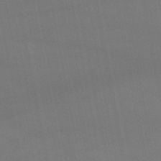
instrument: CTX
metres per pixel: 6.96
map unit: lHb
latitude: -46.8408
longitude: 73.5399
